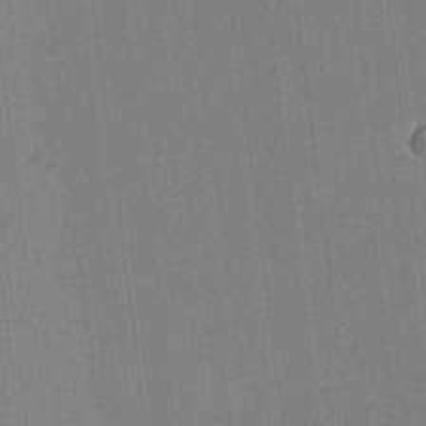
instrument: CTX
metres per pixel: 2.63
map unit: lHvf
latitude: 17.9717
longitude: -112.4223
